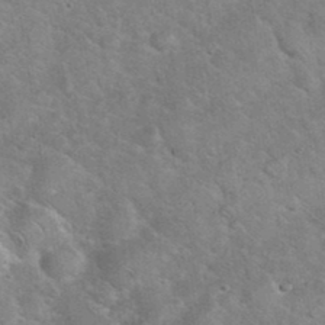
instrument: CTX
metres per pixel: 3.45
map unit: eHh
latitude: 37.1214
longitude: -65.3104
